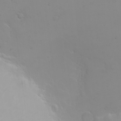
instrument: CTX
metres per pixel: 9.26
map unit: eHh
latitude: -5.4076
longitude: -83.5938
